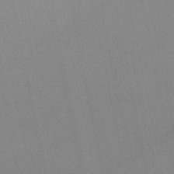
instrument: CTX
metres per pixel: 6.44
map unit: lHb
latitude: -48.9164
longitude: 72.7652
